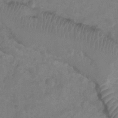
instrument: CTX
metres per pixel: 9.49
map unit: Hto
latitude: 5.4615
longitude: -30.4979
